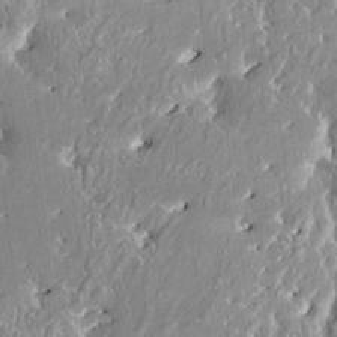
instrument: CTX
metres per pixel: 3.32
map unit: HNhu
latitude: 2.6868
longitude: 8.3306
